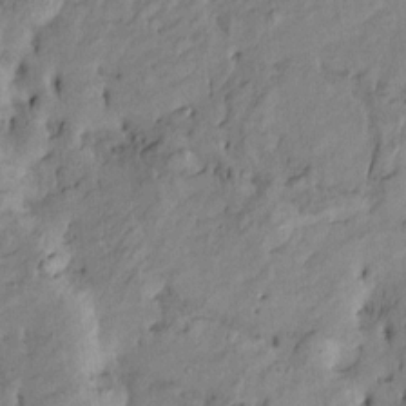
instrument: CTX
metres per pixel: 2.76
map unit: Htu
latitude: -9.6722
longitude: 177.1053
